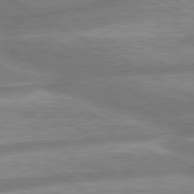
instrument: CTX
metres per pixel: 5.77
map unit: lApd
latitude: 80.3656
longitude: -166.5923
